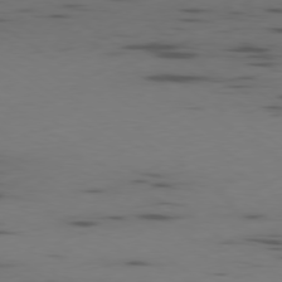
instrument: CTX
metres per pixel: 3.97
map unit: Ap
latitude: -79.6533
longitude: -61.8394
